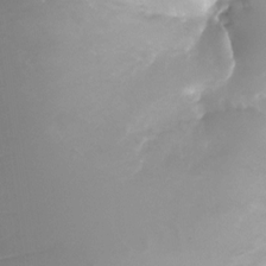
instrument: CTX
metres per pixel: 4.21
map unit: Nhu
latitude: -27.8233
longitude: -72.0822
